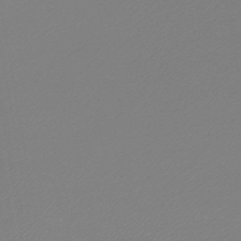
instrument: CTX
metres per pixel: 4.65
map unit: lHb
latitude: -45.4265
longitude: 60.1228
